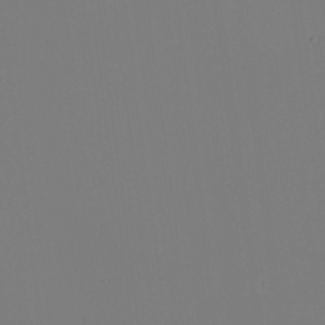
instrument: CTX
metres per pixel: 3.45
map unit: Nhu
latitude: -6.5007
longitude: -94.9325
